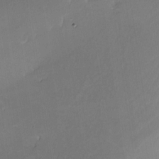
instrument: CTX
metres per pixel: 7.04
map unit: Nhe
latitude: -31.5399
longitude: -116.6868
